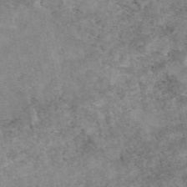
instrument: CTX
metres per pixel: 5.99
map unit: eAb
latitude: 48.4601
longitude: 121.2187
